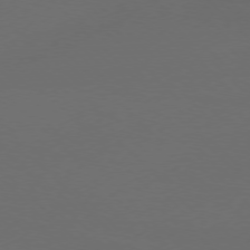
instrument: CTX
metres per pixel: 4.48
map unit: Ap
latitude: -77.3888
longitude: -68.3467
